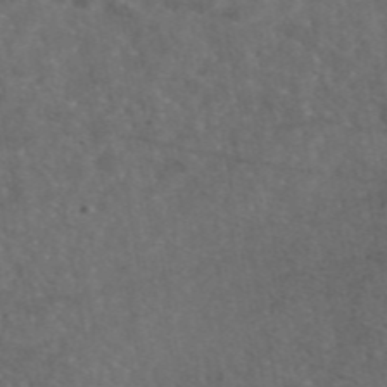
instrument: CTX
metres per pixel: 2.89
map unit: eAb
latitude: 46.6869
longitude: 114.6329
